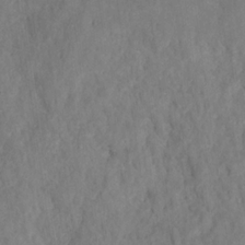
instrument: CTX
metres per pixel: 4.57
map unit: HNhu
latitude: -28.8219
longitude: 73.1431
